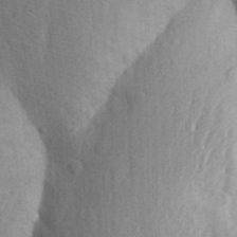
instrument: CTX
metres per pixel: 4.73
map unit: Aa
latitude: 25.8394
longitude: -149.6883
